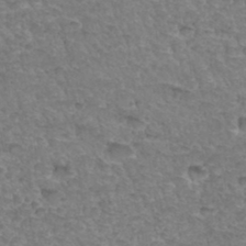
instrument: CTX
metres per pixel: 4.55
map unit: Hto
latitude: 35.4804
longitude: -46.9136
